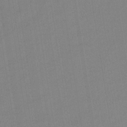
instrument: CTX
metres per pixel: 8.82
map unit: eHb
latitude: -36.3117
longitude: 74.1984
